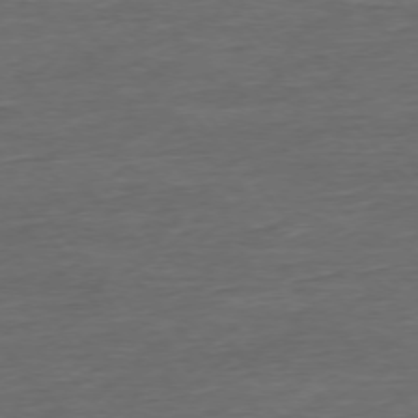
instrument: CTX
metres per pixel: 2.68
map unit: Ap
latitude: -75.8990
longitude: -93.0080
